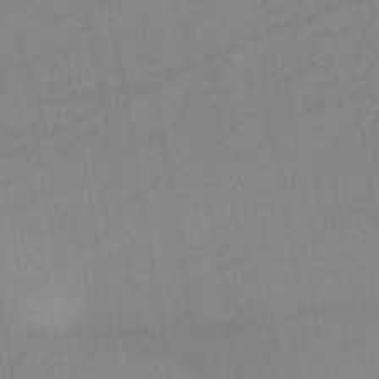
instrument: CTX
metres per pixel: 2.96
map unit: lHb
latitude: -43.1053
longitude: 72.9353
